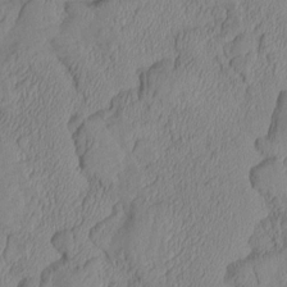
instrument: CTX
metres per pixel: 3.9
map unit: Aa
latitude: 6.7813
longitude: -128.3467
